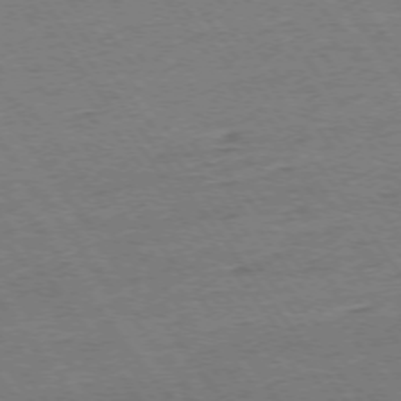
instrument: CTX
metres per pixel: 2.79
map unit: Ap
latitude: -74.6519
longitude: -82.8569
